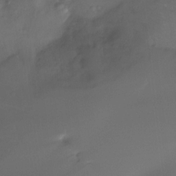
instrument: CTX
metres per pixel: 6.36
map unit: Htu
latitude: -15.1809
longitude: -45.3292
